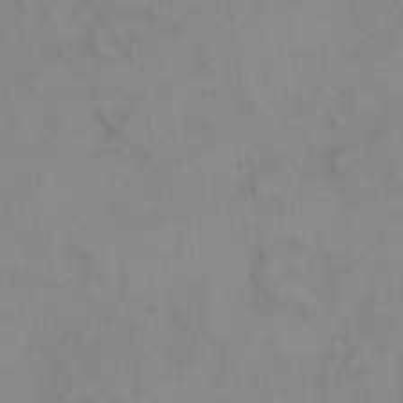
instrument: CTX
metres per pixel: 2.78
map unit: eHh
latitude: 22.7435
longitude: -62.4790
